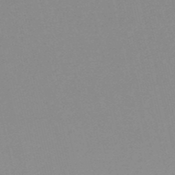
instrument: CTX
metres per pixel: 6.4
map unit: eHh
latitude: -53.8044
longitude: -24.7057
